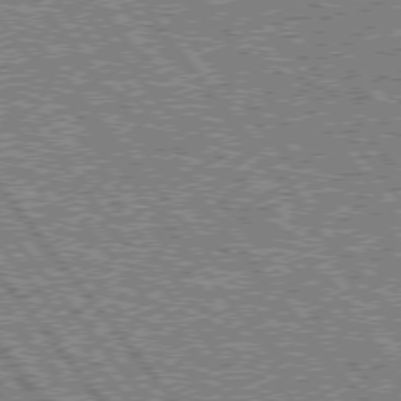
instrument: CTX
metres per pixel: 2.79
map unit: lApd
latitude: 75.4426
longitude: -77.1781
